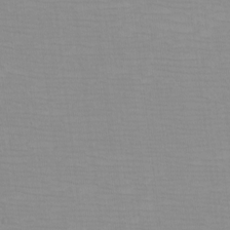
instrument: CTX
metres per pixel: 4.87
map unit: eHh
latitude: -5.0864
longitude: -83.3670
